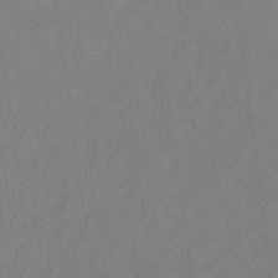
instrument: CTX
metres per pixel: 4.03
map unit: Hve
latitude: -32.9542
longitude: 92.0850
